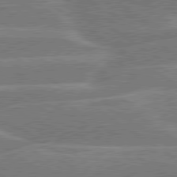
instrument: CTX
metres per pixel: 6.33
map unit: lApd
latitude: 79.9906
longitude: -129.8772
